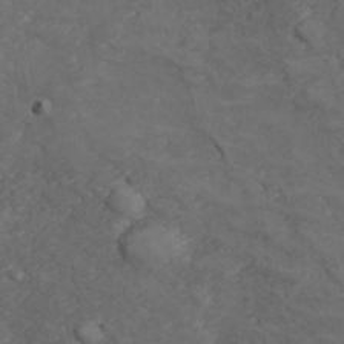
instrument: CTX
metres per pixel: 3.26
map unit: Hve
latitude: 33.5560
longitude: 149.7100
